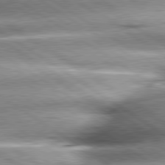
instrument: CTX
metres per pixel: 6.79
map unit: lApd
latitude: 80.0822
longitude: -141.4615
